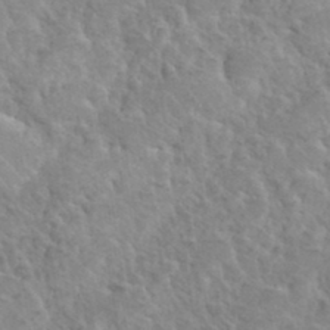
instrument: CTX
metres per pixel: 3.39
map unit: Hto
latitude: 35.3103
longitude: -51.6882
